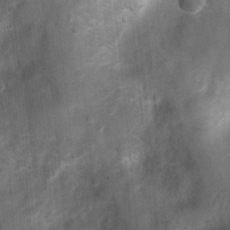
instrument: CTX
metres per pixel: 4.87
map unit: Ht
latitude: 4.0633
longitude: -21.9906
